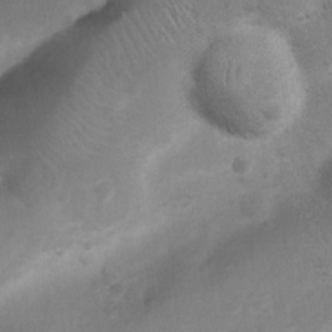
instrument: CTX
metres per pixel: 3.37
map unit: Nhu
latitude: 6.9325
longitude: -22.9703
